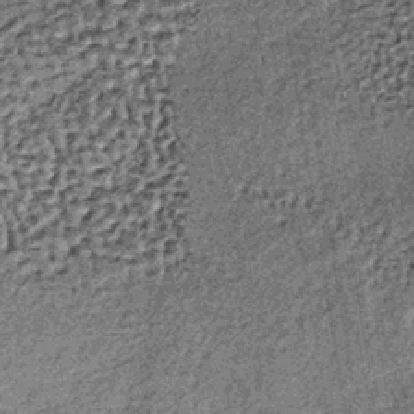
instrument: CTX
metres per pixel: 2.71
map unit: lHb
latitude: -38.2739
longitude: 66.7653
